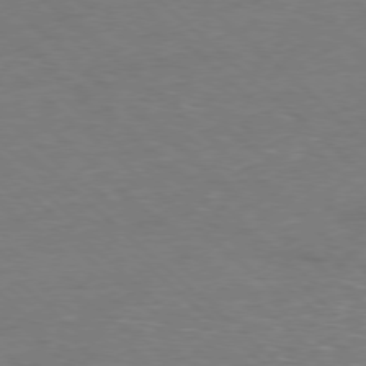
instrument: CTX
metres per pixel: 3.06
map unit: Hpe
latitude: -78.1416
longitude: 15.9556
